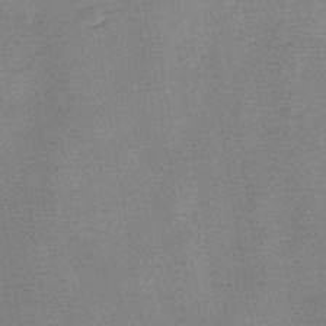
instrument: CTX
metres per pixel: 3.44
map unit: HNb
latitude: -44.9920
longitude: -38.3656
